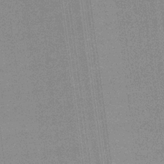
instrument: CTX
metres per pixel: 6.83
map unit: lHb
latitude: -31.8044
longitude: 66.2550
